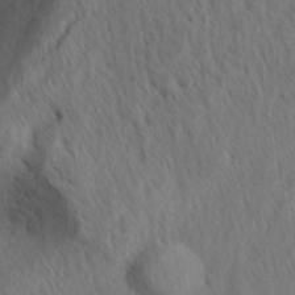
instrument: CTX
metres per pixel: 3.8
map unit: Aa
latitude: 32.5546
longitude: -140.7813
